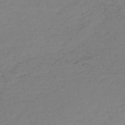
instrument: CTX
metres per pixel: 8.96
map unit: HNb
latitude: -54.6330
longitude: -46.7813
